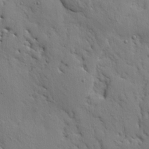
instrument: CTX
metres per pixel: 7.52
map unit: Ave
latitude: 9.6694
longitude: -102.3845
